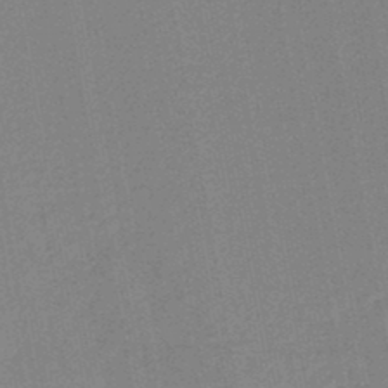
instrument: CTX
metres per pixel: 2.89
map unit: lHb
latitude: -46.4440
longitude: 73.3320
